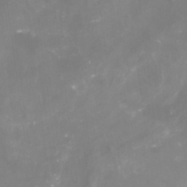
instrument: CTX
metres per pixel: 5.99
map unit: Nhu
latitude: -16.3496
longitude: -56.3845
